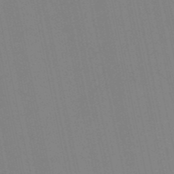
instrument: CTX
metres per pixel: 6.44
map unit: HNb
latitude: -52.5573
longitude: -47.3671
